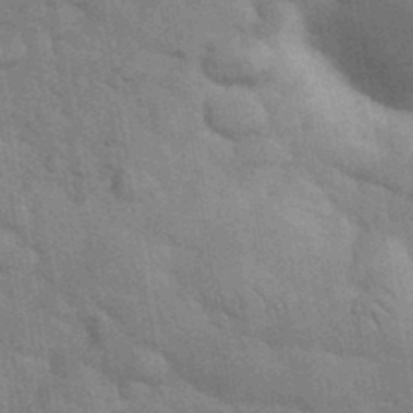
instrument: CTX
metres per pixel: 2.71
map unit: eHh
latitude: 36.3279
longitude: -65.7072
